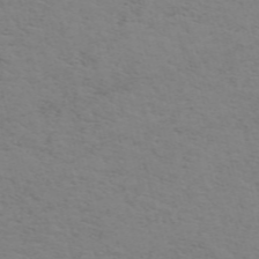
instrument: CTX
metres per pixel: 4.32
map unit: ANa
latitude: 51.0836
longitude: -70.7246
